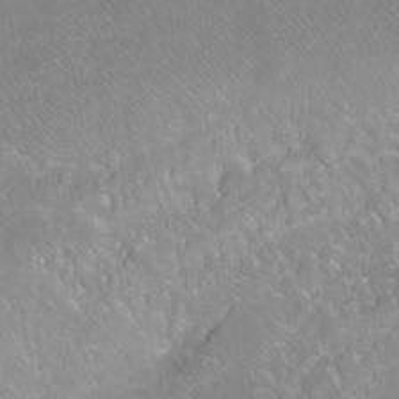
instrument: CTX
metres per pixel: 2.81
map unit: Ht
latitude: -6.9541
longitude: -36.5168
